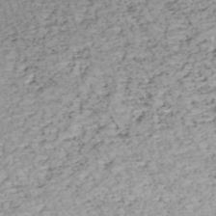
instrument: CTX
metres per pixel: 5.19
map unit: HNhu
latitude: -48.1039
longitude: 100.2928
